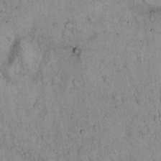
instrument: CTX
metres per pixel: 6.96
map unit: Hto
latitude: 14.1011
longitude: -57.1403
